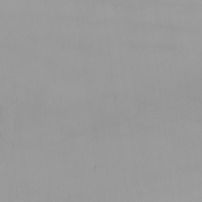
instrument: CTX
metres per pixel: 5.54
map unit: Nhu
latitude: -5.9745
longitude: -94.7813
